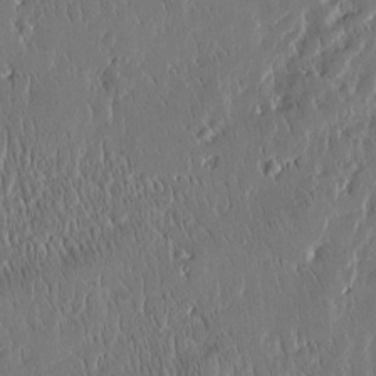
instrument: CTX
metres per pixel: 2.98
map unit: Htu
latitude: -4.2739
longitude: 174.7652
